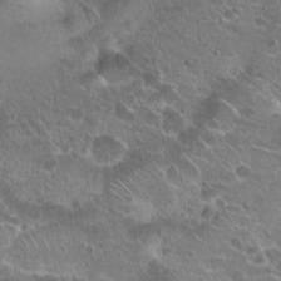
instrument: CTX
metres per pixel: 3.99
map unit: Hto
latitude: 21.4616
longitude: -41.3481
